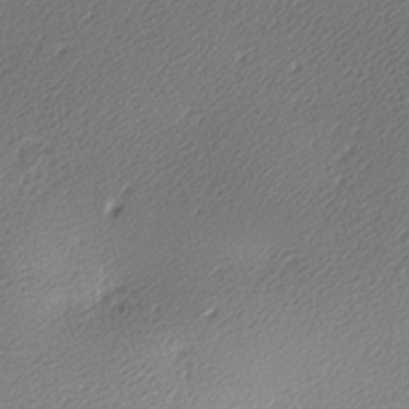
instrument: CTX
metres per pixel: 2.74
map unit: lAa
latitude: -10.1417
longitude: -127.0648
